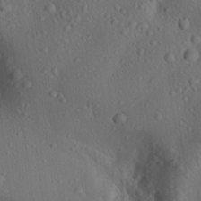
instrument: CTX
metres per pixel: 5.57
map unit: Aa
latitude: 23.2915
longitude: -137.5749
